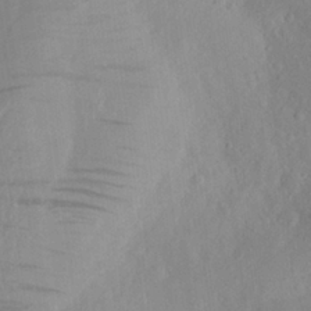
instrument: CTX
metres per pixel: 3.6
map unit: Aa
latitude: 26.5357
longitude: -147.2537
